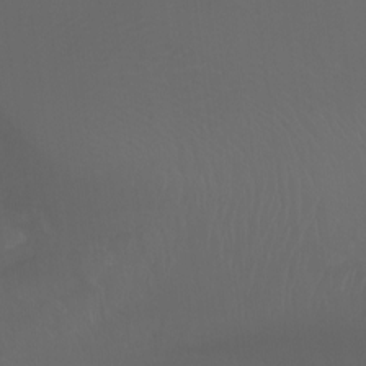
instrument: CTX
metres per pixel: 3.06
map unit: Ht
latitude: -7.8989
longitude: -38.7624
